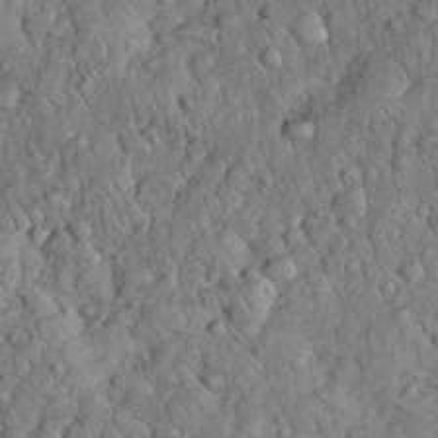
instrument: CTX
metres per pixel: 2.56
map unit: eHh
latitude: 33.3104
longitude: -65.5182
